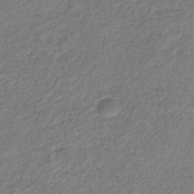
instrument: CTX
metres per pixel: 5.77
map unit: eHb
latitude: -38.4251
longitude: 81.2565
